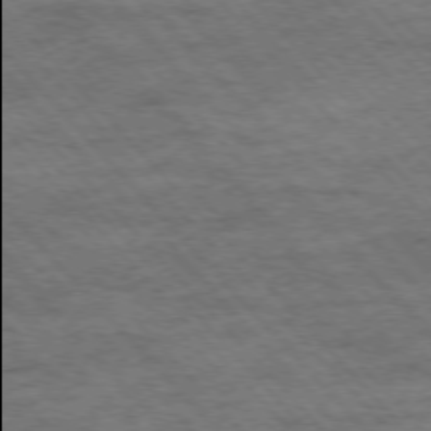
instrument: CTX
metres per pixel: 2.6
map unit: Hpe
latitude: -76.1606
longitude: -13.9906
